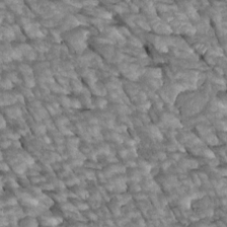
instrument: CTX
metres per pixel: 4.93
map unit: Htu
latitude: 2.2900
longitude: 143.9178
